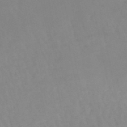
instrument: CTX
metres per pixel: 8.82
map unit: lHb
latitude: -48.8219
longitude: 77.2376
